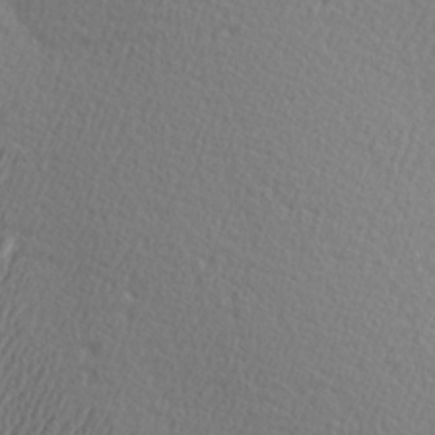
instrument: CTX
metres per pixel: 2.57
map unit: Hve
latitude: 3.1592
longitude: -124.4223
